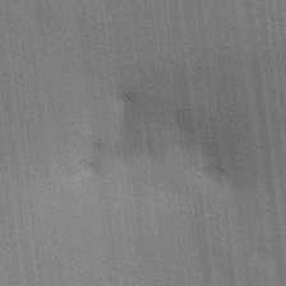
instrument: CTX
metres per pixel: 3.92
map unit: HNhu
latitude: 15.1593
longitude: 12.5952
